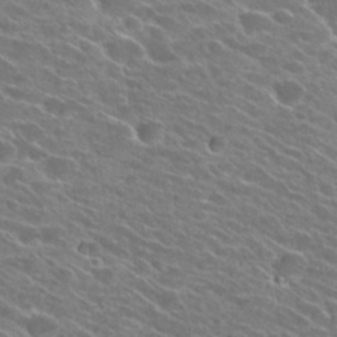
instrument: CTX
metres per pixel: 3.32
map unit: Hto
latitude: 25.2914
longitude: -41.4426
